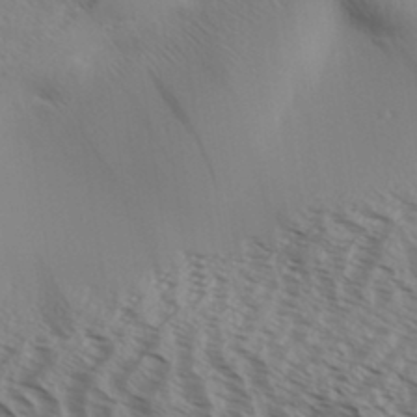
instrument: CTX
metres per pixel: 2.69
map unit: Aa
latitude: 33.1970
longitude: -138.8758
